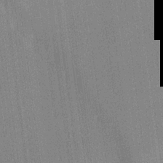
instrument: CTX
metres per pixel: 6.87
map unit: lHvf
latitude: 21.8017
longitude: 141.7289
